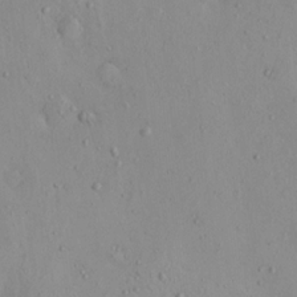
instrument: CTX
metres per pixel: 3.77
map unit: eHh
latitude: -0.4818
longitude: 18.0472
